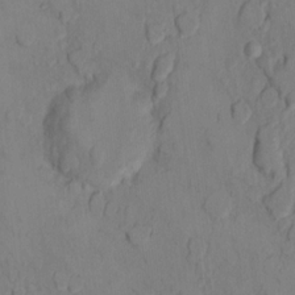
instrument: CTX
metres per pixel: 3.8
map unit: Ht
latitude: 10.9136
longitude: -32.3089
